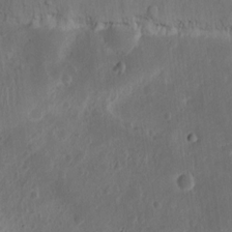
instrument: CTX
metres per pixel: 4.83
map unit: Ht
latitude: 11.3482
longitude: -75.1592
